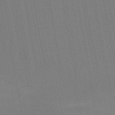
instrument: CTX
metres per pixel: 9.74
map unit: HNb
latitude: -51.9367
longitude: -45.5938
